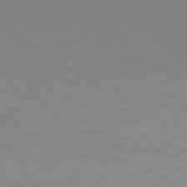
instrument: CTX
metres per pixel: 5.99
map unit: Hpe
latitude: 78.3468
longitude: -134.4223
